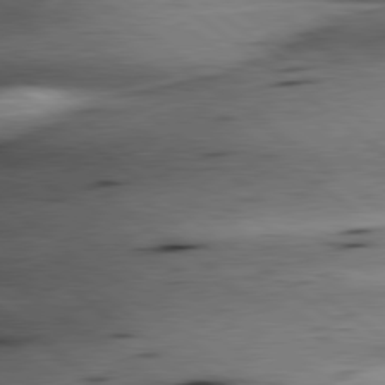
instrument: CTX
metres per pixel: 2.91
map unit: lApd
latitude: 79.3293
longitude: -140.7624
